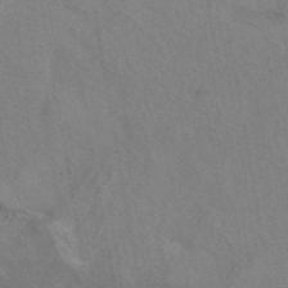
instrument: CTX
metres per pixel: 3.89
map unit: eAb
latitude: 41.2348
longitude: 108.2550
